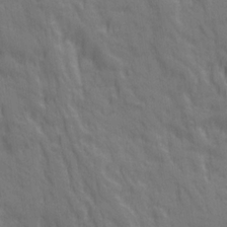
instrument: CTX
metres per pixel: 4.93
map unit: Ave
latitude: 20.1200
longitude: -134.1577
